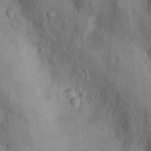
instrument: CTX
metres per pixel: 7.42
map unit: Nhu
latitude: 14.6869
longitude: -30.7058
